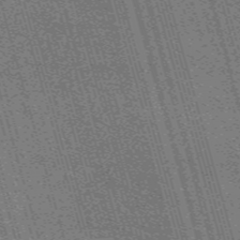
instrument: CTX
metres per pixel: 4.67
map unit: Nve
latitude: -59.3131
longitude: 62.3117
